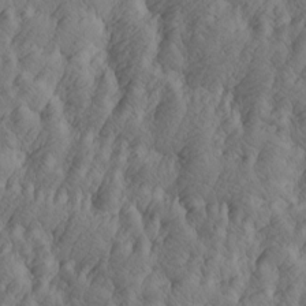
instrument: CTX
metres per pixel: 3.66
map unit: Htu
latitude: -4.6140
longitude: -176.8002
